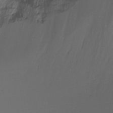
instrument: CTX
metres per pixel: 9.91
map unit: Htu
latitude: -14.8975
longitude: -45.8583
